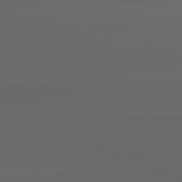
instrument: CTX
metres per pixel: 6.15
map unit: lApd
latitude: 81.3859
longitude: -147.1026
